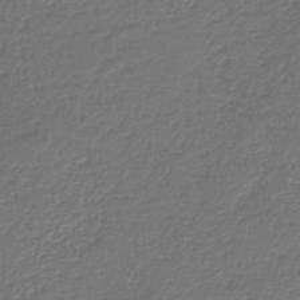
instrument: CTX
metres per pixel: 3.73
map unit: HNb
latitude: -43.4076
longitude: 50.3495
